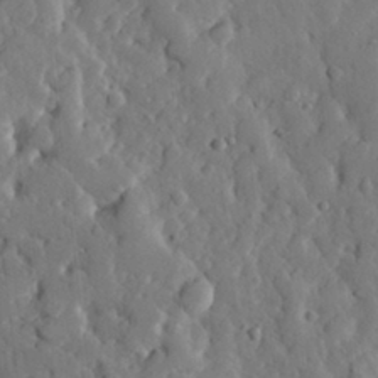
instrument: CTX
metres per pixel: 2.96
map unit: eHh
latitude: 30.0444
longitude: -77.8016
